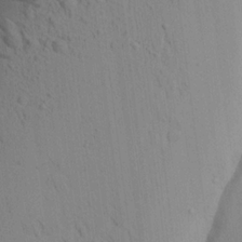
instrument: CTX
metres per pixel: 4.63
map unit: Aa
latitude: 18.2144
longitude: -149.0458
